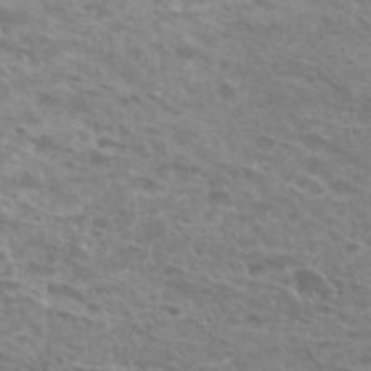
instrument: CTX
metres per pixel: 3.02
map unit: Hto
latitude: 28.3656
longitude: -39.0836
